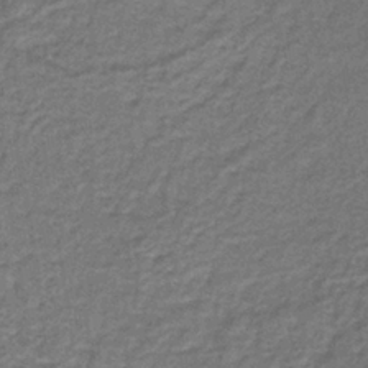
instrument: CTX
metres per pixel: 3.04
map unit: lHb
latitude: -37.0297
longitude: 59.5399
